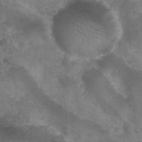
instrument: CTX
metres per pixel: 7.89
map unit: Nhu
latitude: 28.6490
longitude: -55.0647
